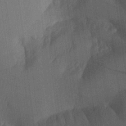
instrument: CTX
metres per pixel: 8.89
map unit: Ave
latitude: 23.8772
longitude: -135.8205
